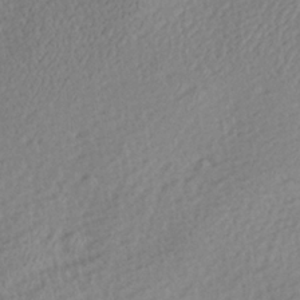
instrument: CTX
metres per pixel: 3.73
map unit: Aa
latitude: 27.6316
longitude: -135.6694
